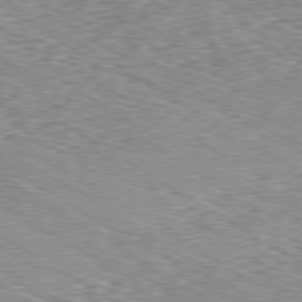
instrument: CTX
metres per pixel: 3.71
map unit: Ap
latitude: -80.1228
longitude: -51.0647
